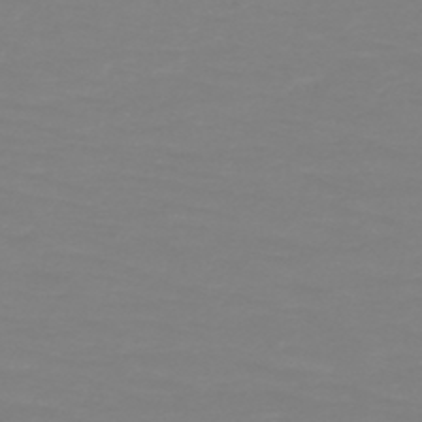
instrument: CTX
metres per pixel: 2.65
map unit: HNb
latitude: -49.3132
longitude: -50.8191
